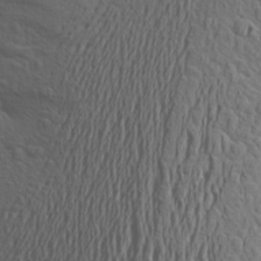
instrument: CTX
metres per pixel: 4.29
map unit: Aa
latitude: 24.1577
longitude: -147.1026
